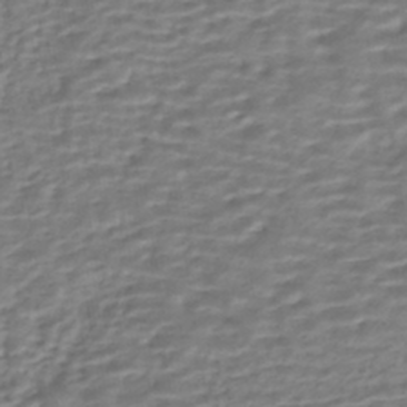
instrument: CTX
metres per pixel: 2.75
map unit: HNhu
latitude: -43.0108
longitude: 100.7274
